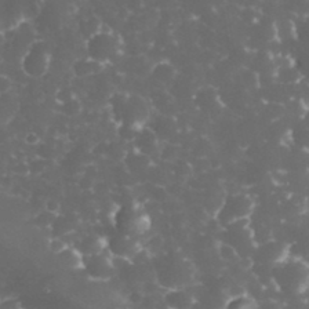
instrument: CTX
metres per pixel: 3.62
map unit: eHh
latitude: 32.8947
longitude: -63.1592
